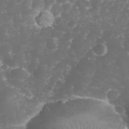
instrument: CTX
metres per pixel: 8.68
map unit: eHh
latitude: 32.6679
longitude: -63.5182
